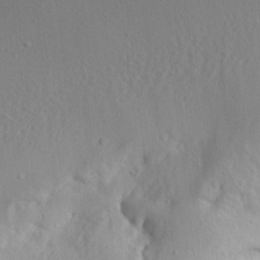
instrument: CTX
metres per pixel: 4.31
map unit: Aa
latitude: 12.8569
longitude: -142.1200
